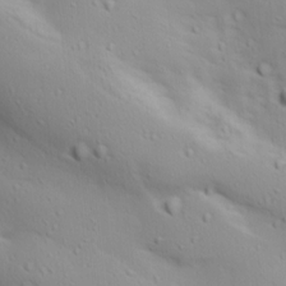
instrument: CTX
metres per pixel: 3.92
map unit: lAa
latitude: 18.8947
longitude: -138.1767
